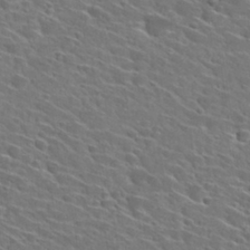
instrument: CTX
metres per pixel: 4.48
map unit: Hto
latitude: 29.6505
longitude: -46.9514
